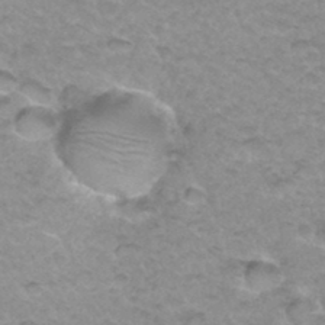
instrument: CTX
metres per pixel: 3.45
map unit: Hto
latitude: 34.6112
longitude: -48.5546
